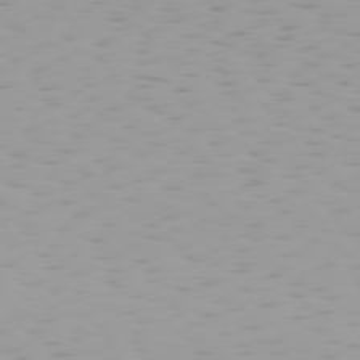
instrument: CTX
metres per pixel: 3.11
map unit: Hpe
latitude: 74.9892
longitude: -126.5357
